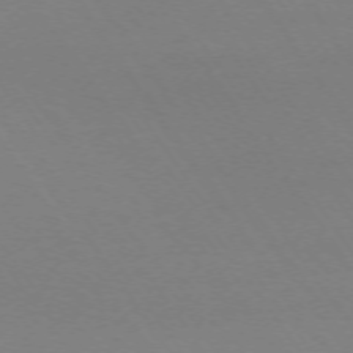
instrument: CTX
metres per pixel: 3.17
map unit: Ap
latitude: -73.7666
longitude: -71.7638
